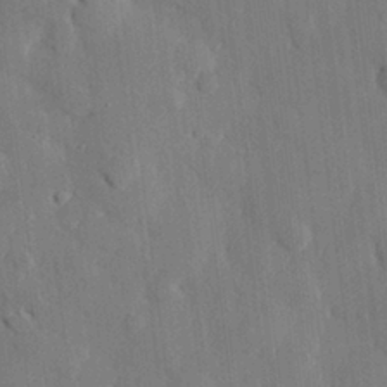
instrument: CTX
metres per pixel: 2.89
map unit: eHh
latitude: 29.0080
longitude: -80.6113
